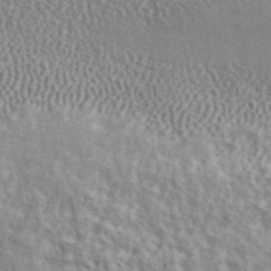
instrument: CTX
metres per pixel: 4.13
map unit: ANa
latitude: 45.3670
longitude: 46.7274
